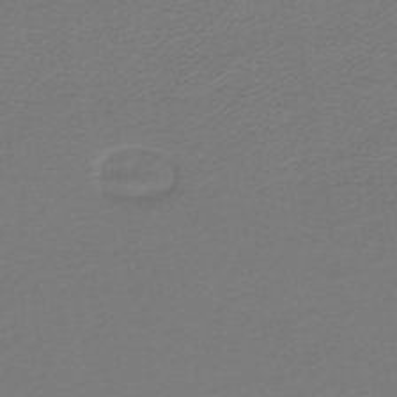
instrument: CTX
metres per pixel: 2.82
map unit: lHb
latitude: -43.5588
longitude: 62.2739
